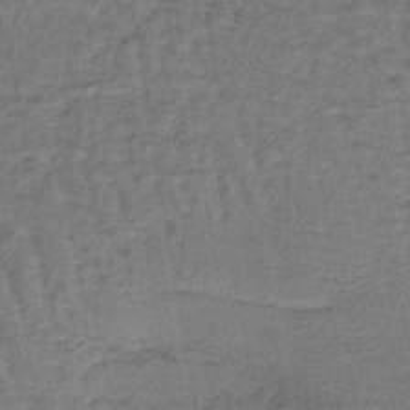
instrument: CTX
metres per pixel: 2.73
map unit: lHb
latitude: -40.9353
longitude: 59.6154
